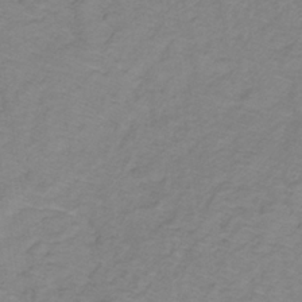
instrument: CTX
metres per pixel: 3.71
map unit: lHb
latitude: -31.5021
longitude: 65.4455
